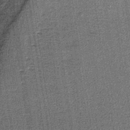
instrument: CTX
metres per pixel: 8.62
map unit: lHb
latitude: -37.7288
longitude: 64.1417
